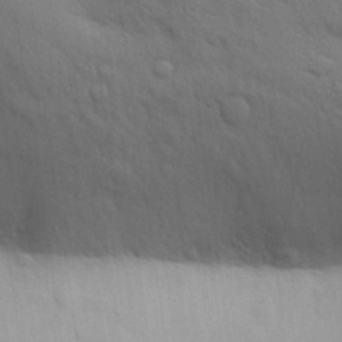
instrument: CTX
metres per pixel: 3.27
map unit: Aa
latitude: 30.5357
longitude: -147.2348
